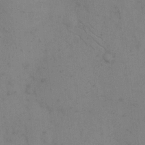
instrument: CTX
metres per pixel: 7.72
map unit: eHh
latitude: 9.8961
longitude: -63.1970
